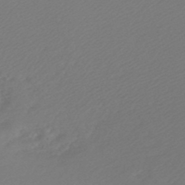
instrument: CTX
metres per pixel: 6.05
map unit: HNb
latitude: -47.3887
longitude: 57.7855
